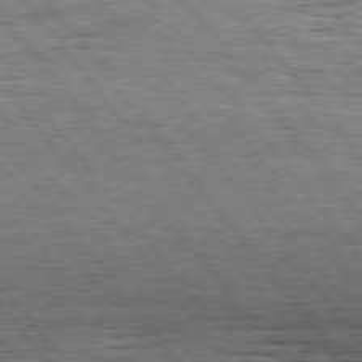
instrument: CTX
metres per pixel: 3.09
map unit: Hpe
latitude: 75.2915
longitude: -139.1025
